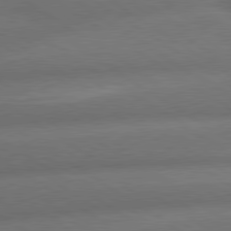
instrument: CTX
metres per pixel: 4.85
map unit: lApd
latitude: 79.7639
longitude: -154.4223
